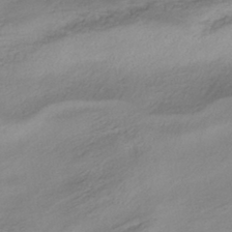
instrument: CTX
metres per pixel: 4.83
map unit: HNhu
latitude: -40.0472
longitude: 95.5966
